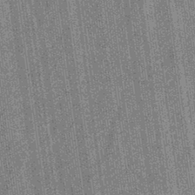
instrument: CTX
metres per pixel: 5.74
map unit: eHb
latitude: -40.4629
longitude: 82.2361
